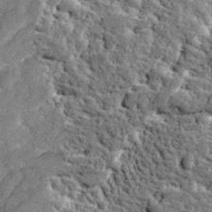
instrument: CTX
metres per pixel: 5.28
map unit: Ave
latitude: 16.9703
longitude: -134.9324
